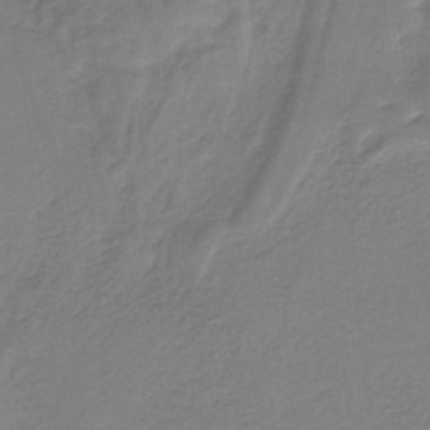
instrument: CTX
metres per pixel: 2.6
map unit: HNb
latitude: -34.5385
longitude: 59.9556
